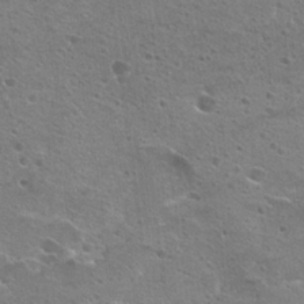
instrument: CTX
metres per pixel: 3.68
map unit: Hto
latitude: 22.8380
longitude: -42.5546
